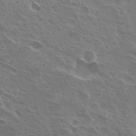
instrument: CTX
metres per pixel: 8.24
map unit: Hto
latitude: 23.7450
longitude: -30.7625
